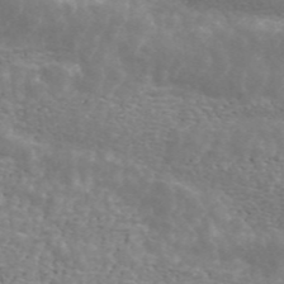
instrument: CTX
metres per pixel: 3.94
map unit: ANa
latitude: 44.9891
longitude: 28.8975
